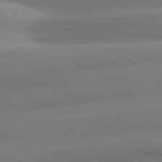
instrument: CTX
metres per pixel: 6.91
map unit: lApd
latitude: 81.1781
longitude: -159.6127
